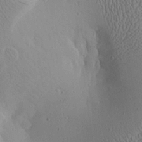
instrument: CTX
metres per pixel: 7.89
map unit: Aa
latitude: 24.4790
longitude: -144.7057
